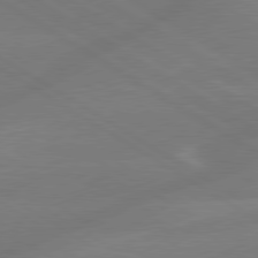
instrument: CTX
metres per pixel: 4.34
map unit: lApd
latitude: 79.6505
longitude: -143.6883
